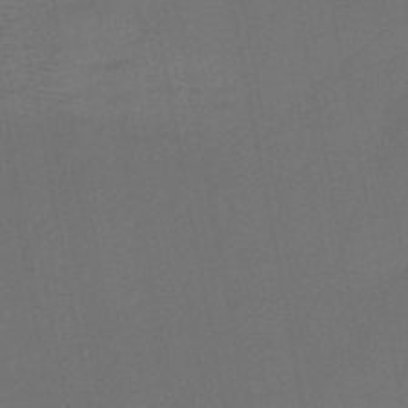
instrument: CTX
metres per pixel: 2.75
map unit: HNb
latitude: -47.5777
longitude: -40.3089
